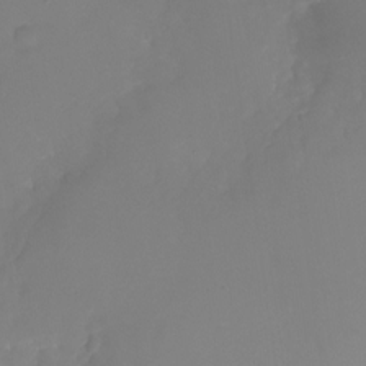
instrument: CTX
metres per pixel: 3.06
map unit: Nhu
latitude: -26.7652
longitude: -72.1389
